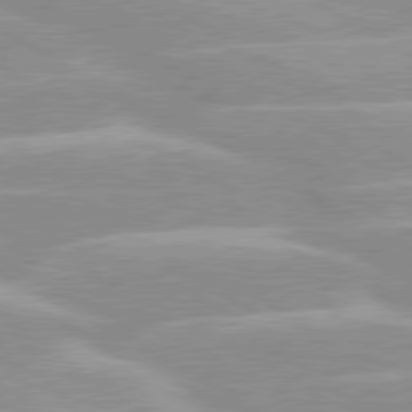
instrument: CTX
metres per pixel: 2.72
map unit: lApd
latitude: 80.1011
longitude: -124.6679
